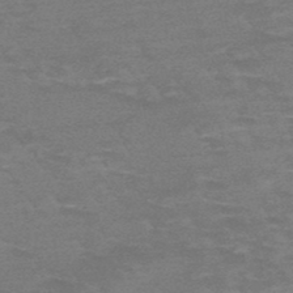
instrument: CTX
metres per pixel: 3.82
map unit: HNb
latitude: -48.5952
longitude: -48.7813
